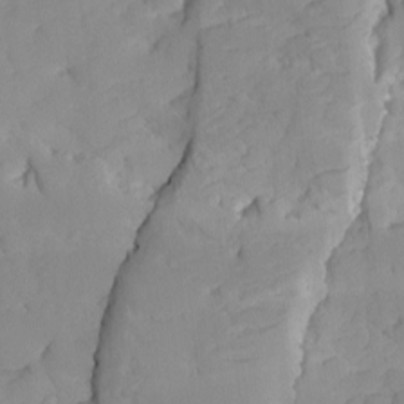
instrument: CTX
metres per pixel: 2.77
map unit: Ave
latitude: -9.0486
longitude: -116.9703
